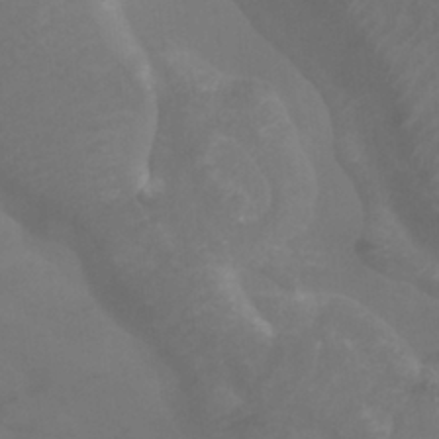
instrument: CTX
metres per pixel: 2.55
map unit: Htu
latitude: 3.9528
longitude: -20.7058
